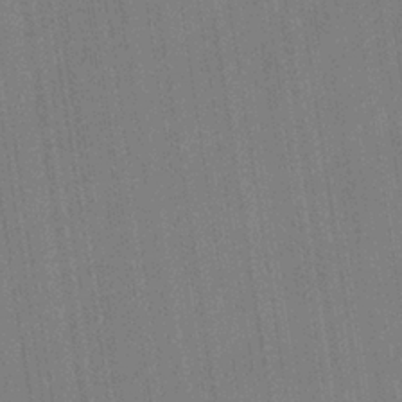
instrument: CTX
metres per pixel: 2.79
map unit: eHb
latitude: -35.0297
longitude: 73.7288
